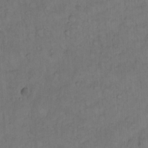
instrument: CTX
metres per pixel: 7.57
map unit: Hto
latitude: 12.8380
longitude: -57.0080
